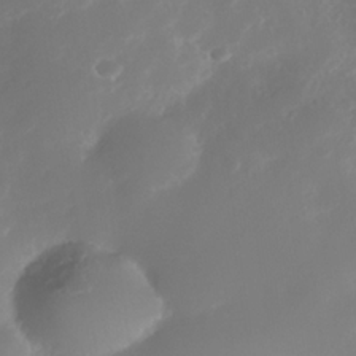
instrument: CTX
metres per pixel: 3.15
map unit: Nhe
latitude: -34.5385
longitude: -145.1781
